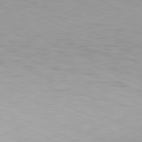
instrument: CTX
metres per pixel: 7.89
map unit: Hpe
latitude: -81.8800
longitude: 14.1228
